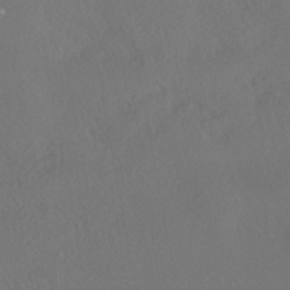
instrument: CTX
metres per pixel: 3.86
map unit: HNhu
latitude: -41.2376
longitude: 102.6707
